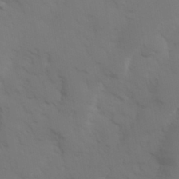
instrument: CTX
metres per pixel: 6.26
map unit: Hve
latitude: 32.9514
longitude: 150.7274
